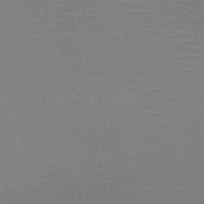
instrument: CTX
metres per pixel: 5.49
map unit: HNb
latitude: -50.8597
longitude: -45.6316
